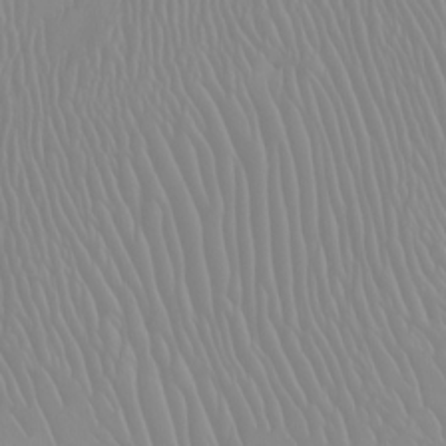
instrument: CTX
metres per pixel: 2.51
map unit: Nhu
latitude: -6.7274
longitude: -93.4804
